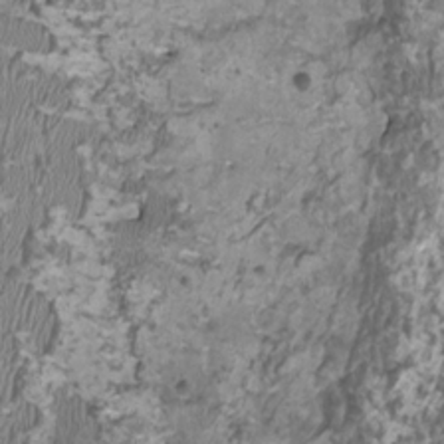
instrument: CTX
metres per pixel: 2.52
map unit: HNhu
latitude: 1.5749
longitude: -0.7624
